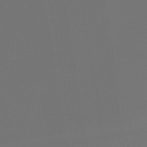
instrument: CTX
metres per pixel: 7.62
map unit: lHb
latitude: -47.3131
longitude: 71.2754
